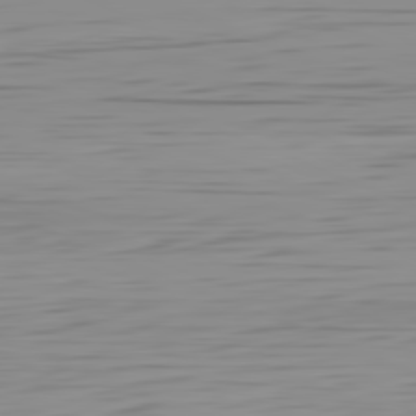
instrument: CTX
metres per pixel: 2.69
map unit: Hpe
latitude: -82.2361
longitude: 16.5196
